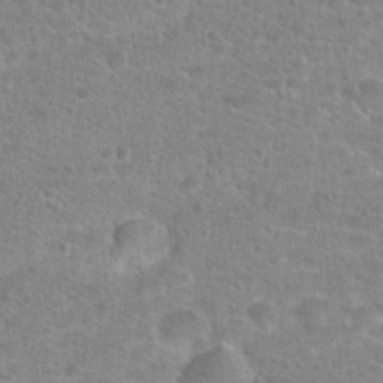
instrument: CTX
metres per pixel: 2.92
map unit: Hto
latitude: 25.0647
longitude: -48.3089
